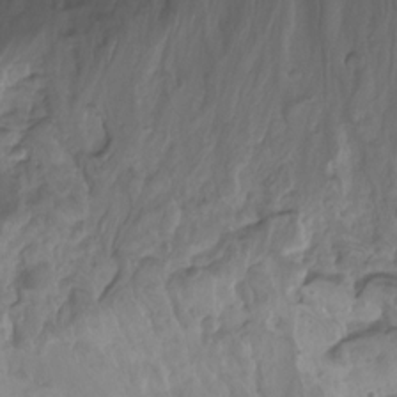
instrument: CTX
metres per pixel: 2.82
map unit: Nhu
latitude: -13.2754
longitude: -62.5546
